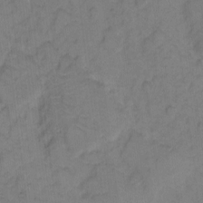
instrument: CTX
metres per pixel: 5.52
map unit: eHh
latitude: 7.2159
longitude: -63.8962
